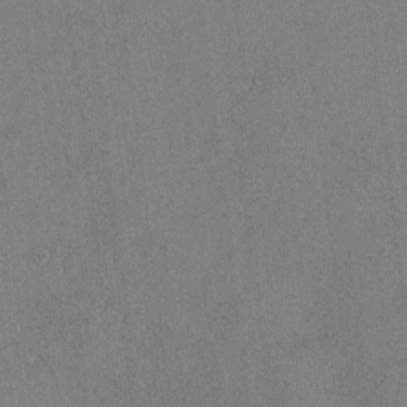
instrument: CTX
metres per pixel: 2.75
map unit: Htu
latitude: 3.0647
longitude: 148.0850
